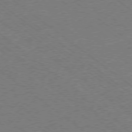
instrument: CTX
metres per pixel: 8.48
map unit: Ap
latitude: -78.5007
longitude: -83.1025
